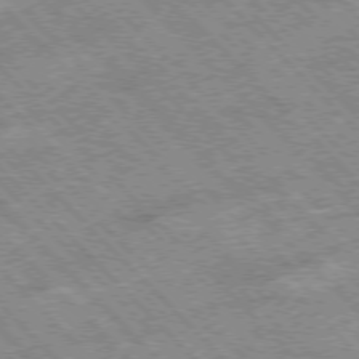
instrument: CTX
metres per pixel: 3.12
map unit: Hpe
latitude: -77.0297
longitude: 13.5210
